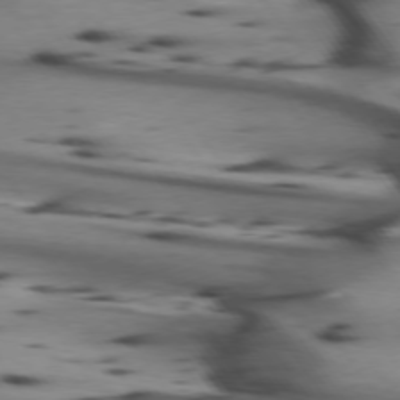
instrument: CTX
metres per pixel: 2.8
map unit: lApd
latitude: 74.4223
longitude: -65.0080
